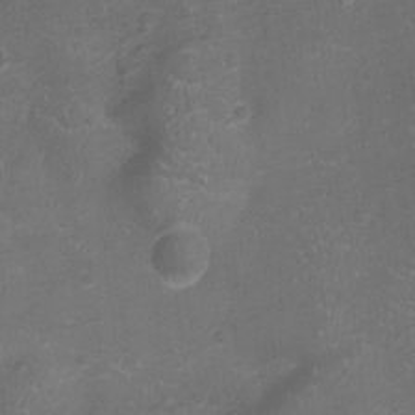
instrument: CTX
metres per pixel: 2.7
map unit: Ht
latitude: -3.9556
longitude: -19.4048
